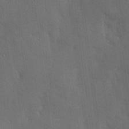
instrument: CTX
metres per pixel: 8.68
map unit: Hve
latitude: 19.4615
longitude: 150.9353
